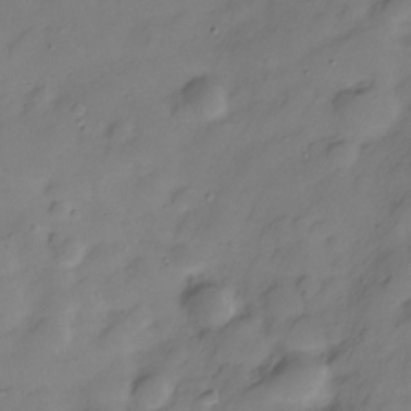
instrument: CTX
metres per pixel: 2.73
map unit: Hve
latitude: -29.0109
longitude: 92.0094
